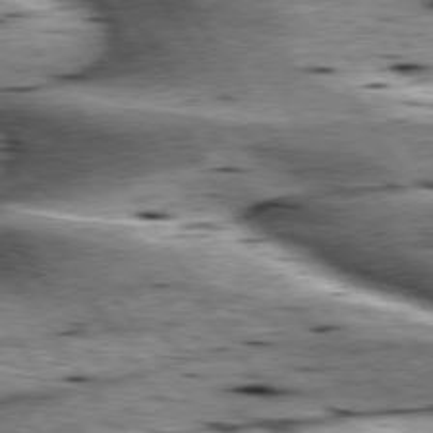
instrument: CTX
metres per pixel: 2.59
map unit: lApd
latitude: 76.3278
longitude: -59.9528
